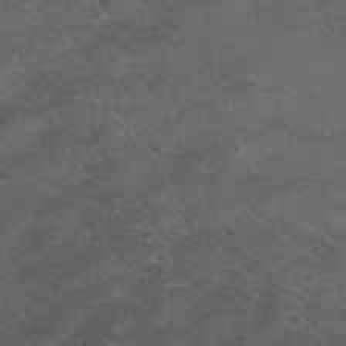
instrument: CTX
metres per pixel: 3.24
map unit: Nhu
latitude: 28.9513
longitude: -50.0444
